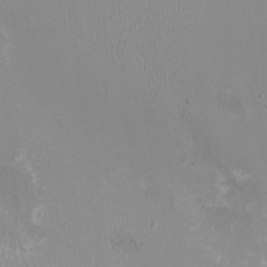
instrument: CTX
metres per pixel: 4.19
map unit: HNhu
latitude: -2.5951
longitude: -6.7624
